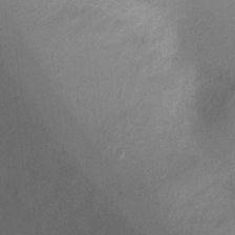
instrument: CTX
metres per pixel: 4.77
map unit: Ht
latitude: 2.2522
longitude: -25.9717
